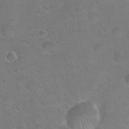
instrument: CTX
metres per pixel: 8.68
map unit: Hto
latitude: 24.1011
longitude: -51.0458
